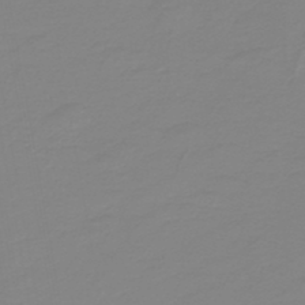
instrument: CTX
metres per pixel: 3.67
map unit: HNb
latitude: -45.3132
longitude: 55.3132
